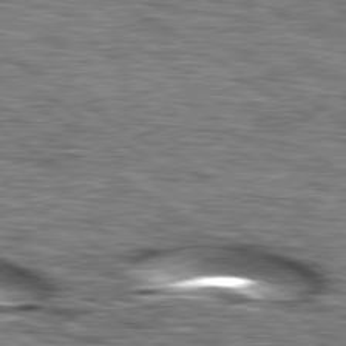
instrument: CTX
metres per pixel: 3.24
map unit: lApd
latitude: 79.6316
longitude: -49.8205
